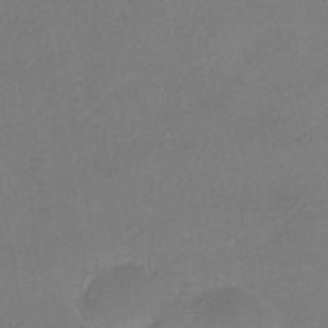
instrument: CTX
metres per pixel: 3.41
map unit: HNhu
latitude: -40.2739
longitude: 95.3509
